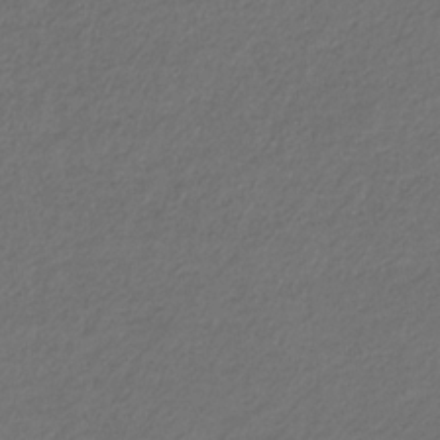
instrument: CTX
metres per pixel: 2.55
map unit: eHb
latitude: -32.7652
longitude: 69.8800
